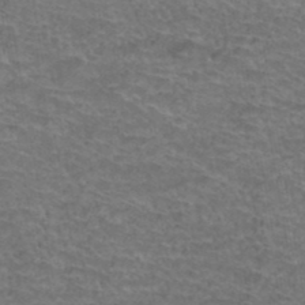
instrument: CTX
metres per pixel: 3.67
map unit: Hto
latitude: 38.1956
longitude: -42.2523
